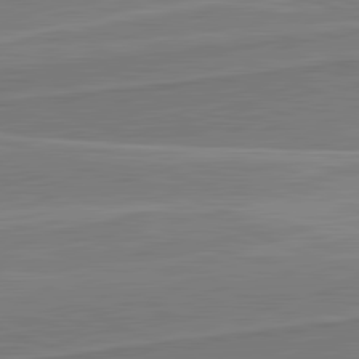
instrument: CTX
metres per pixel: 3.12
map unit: lApd
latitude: 81.9717
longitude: 140.8408
